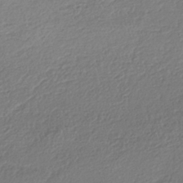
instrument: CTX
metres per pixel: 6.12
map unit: HNhu
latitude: -41.5021
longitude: 98.1984
